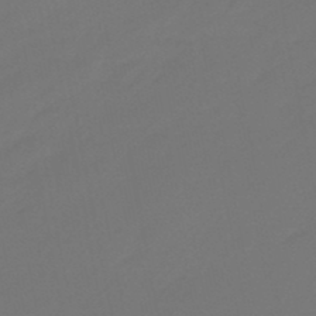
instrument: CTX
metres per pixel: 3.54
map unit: eHb
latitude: -47.3698
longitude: 86.3117
